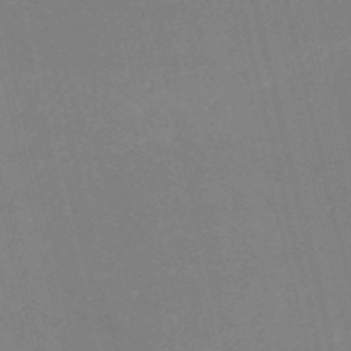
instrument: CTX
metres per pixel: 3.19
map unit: HNb
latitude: -52.9730
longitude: -37.3293
